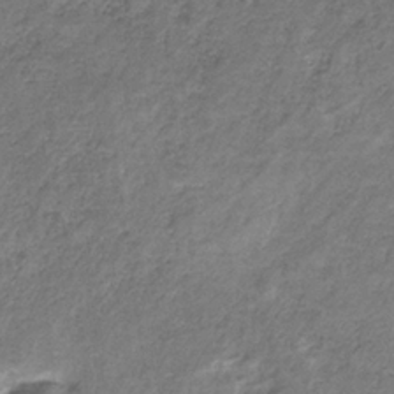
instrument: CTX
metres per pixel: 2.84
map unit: HNb
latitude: -32.7464
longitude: 59.1431
